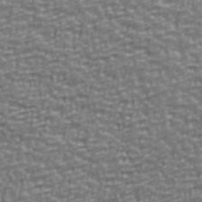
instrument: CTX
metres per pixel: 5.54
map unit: Ave
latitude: 40.8380
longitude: -113.2348
